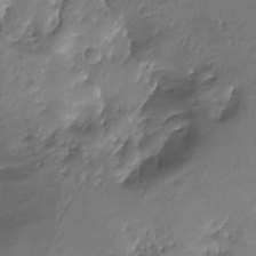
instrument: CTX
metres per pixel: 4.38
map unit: Aa
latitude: -13.1620
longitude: -67.0080
